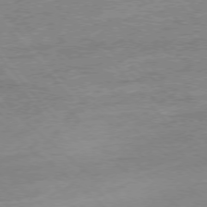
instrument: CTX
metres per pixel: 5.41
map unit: Ap
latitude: -77.4454
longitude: -96.4601
